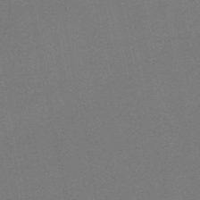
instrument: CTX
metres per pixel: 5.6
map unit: lHb
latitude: -50.5196
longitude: 81.6533
